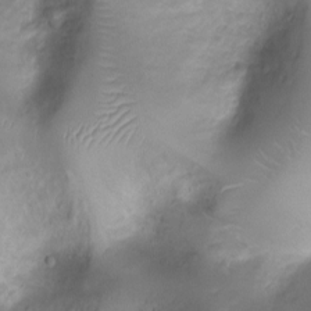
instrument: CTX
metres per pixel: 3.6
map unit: Ht
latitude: -7.7288
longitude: -18.7057
